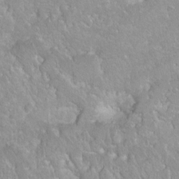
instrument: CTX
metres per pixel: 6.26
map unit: Hto
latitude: 2.1011
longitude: -32.4601
